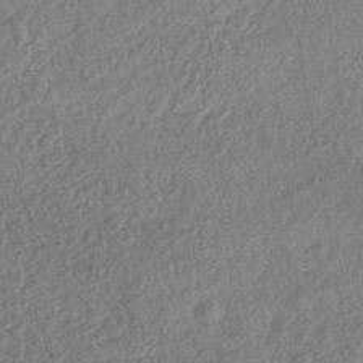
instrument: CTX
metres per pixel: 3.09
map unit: HNhu
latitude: -43.0486
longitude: 98.8219
